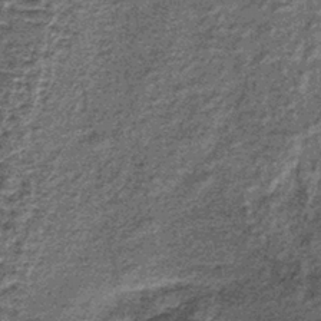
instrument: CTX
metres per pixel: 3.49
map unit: lHb
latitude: -37.2187
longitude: 64.9164
